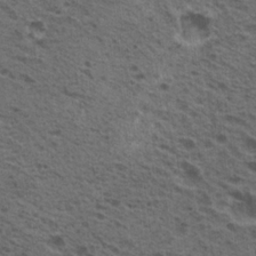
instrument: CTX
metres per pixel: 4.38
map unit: Hto
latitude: 19.9150
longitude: -31.6883
